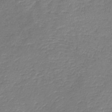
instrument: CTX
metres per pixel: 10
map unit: lHb
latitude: -39.4077
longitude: 74.0850
